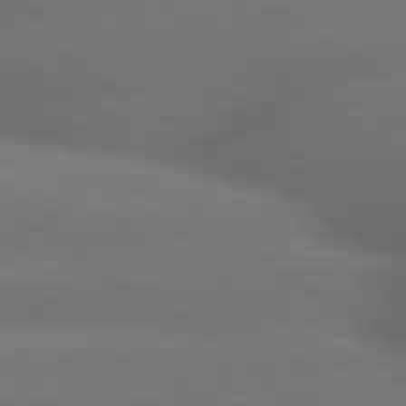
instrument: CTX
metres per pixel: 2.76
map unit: lApd
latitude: 79.8395
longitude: -154.9703
